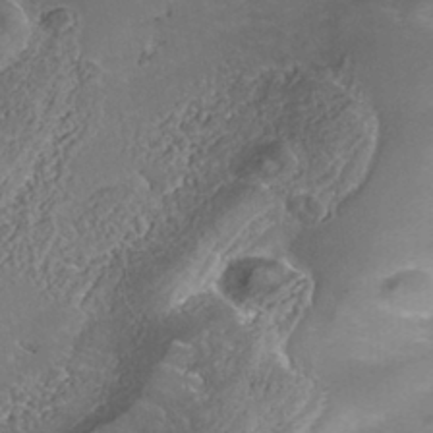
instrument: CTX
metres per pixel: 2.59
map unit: Nhe
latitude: -38.8408
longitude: -117.4615
